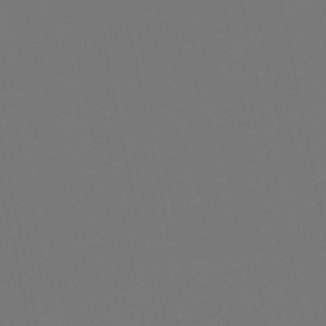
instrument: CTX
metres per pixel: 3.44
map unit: lHb
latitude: -50.1795
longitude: 81.7478
